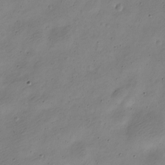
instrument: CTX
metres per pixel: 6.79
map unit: Nve
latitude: -22.9920
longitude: 106.2173
